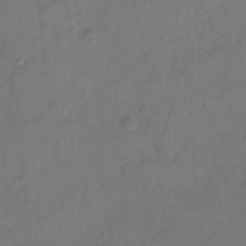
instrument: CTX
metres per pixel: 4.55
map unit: Hto
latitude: 7.4237
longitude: -61.6127
